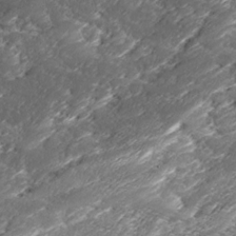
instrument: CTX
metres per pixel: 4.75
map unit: Ave
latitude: 15.8962
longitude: -136.6491
